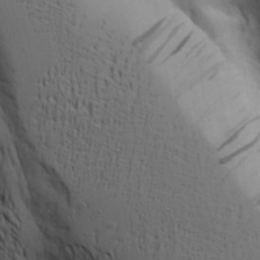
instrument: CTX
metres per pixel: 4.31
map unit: Aa
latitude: 18.0255
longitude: -125.8205
